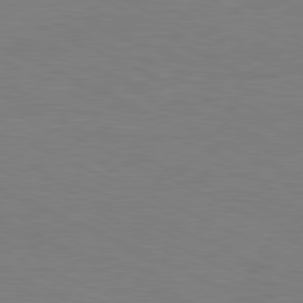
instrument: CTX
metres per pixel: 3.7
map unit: Ap
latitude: -82.0661
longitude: -70.8947
